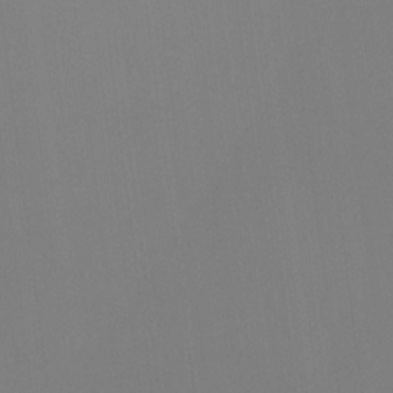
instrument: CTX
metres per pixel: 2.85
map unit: Hto
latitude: -11.2376
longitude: -38.2333
